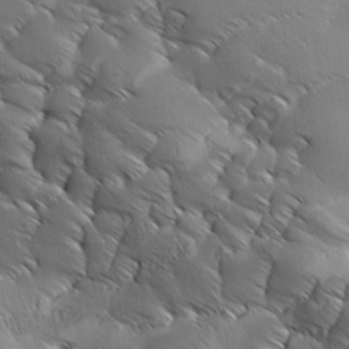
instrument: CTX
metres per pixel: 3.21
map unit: Ave
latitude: 1.2348
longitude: -114.1766
